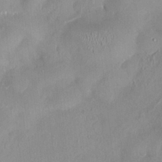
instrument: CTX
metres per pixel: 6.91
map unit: HNhu
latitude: 0.5734
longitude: -4.4223
